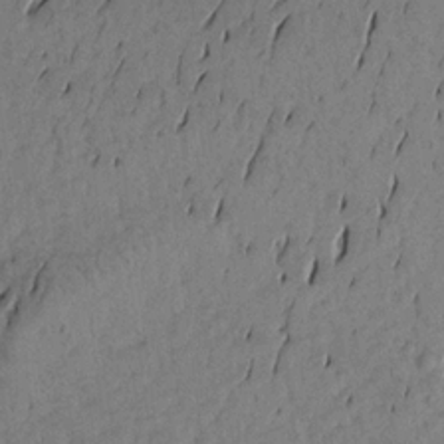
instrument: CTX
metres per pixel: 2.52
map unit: Aa
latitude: 17.6883
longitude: -144.2711
